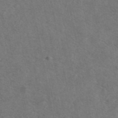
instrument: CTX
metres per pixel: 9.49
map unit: eAb
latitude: 47.4616
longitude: 127.9178
